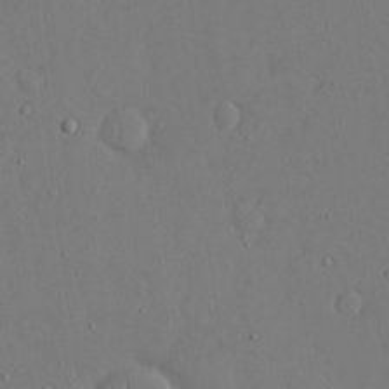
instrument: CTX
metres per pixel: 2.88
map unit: eHh
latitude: 16.3467
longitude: -70.8569
